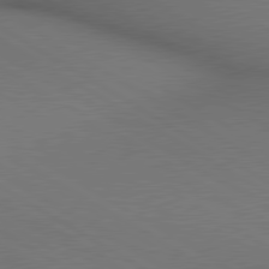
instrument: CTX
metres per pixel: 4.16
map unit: lApd
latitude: 80.2711
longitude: 136.4062
